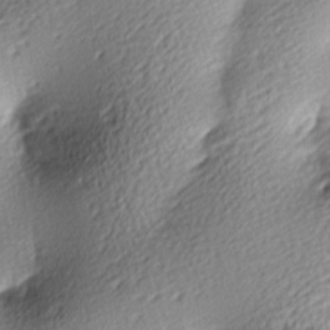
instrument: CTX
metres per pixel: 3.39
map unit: lAa
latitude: -9.6533
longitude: -126.3845
